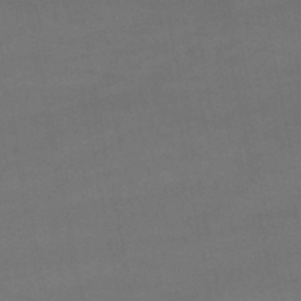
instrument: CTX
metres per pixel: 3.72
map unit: lHb
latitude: -47.7855
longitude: 62.3117
